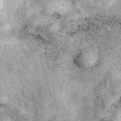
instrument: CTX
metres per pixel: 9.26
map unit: eAb
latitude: 39.7261
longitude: 110.1039
